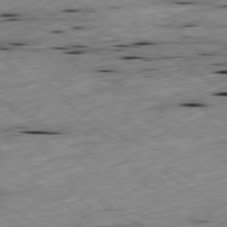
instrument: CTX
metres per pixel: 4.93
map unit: Ap
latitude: -79.9556
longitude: -91.0081
